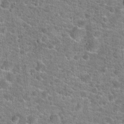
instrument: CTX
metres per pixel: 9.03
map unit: Hto
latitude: 20.1767
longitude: -43.9150
